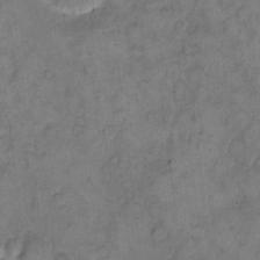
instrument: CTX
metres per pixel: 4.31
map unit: eHh
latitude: 11.2348
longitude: -63.5938
